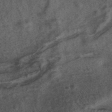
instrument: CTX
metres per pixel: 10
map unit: ANa
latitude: 39.8016
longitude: 29.0298
